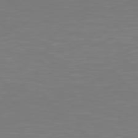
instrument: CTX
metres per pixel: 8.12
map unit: Hpe
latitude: 77.8394
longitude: -163.3671
